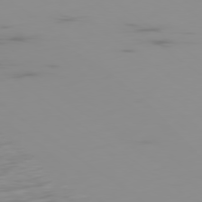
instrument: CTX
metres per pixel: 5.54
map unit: Ap
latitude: -79.5777
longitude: -70.2711
